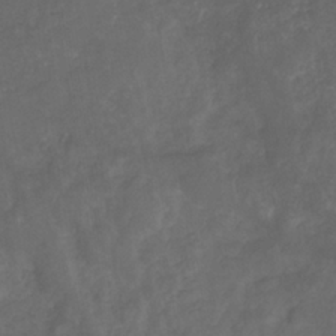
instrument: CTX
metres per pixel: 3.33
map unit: eHb
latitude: -32.6330
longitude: 72.0850
